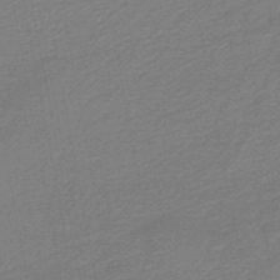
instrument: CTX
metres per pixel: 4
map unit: lHb
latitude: -46.8786
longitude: 57.9745
